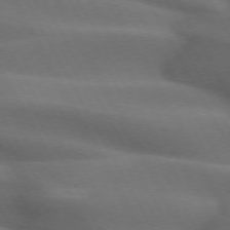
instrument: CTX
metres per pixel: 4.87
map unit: lApd
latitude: 72.4979
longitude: -50.9702
